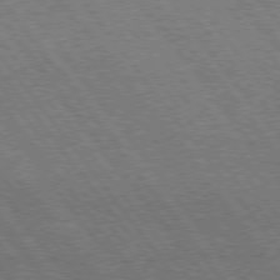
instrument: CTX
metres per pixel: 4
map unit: Hpe
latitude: 75.0270
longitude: -139.5938
